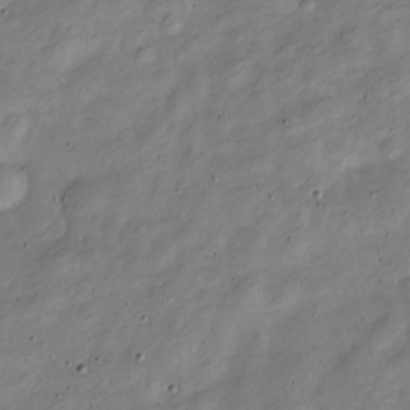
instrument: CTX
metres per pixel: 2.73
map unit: Nve
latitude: -24.5385
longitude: 106.8597
